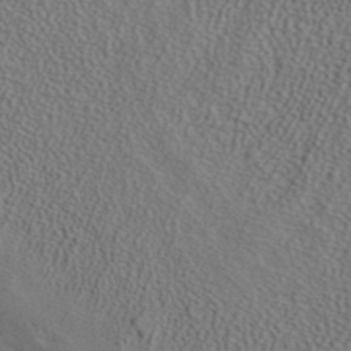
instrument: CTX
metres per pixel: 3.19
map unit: ANa
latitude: 39.6883
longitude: 21.7099
